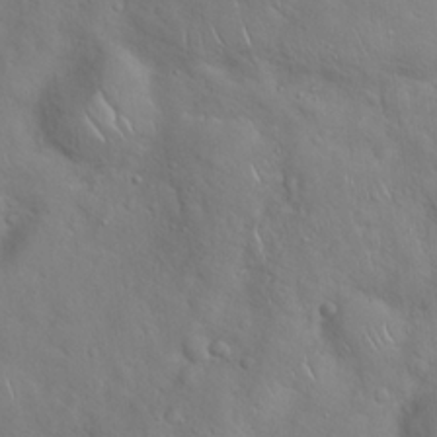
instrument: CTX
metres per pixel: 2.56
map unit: Hto
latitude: 18.8191
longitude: -53.6127
